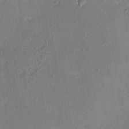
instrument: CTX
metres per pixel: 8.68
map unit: HNhu
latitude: 5.5182
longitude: 3.2564
